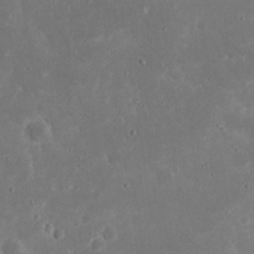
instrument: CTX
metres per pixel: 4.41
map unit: Nhu
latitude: 21.2915
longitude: -72.3468
